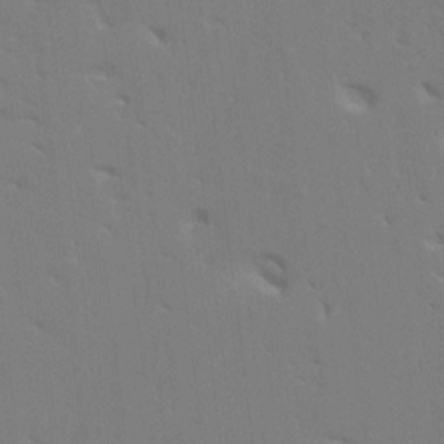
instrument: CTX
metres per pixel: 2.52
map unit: HNhu
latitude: 7.5371
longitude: -2.2144
